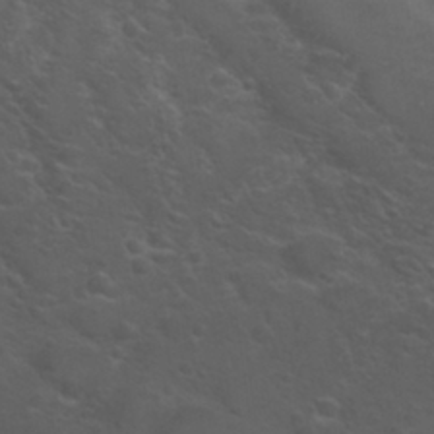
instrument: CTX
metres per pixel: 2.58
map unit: Nhu
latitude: 29.4993
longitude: -50.4223
